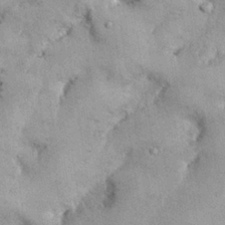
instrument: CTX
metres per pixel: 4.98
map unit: Nhu
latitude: 26.7435
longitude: -68.8380
